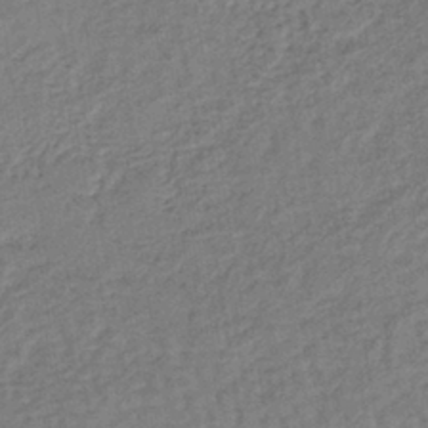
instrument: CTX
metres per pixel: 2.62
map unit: lHb
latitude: -38.6141
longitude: 63.4454
